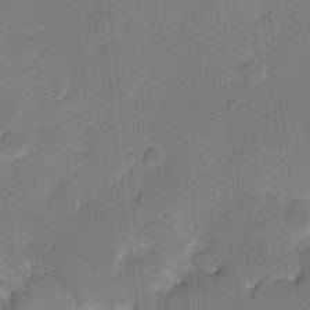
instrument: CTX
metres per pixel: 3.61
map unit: eHh
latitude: 11.2537
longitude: -66.7624
